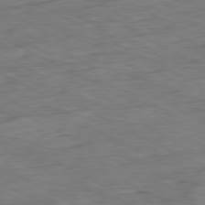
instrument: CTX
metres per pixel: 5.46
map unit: Ap
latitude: -80.7086
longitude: -83.1592
